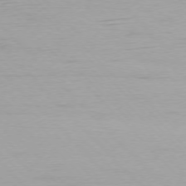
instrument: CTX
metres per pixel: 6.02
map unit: Ap
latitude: -76.9164
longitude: -63.1592
